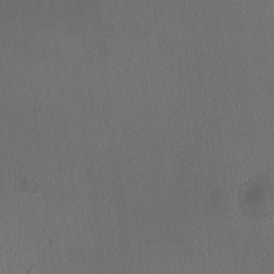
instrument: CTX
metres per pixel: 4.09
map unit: HNhu
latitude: -0.8408
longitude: -0.1766
